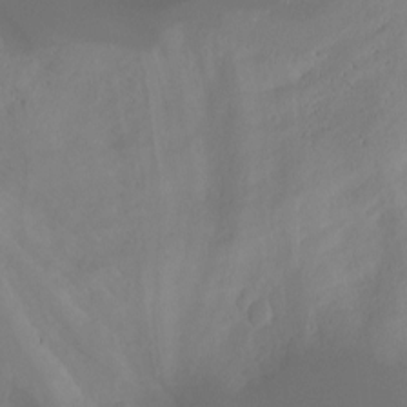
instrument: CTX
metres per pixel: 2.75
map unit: Nhu
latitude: -7.7099
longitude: -52.0633
